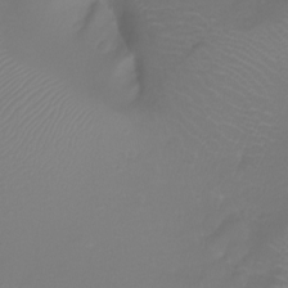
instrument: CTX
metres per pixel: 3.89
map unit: Aa
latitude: -8.7841
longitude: -71.1970
